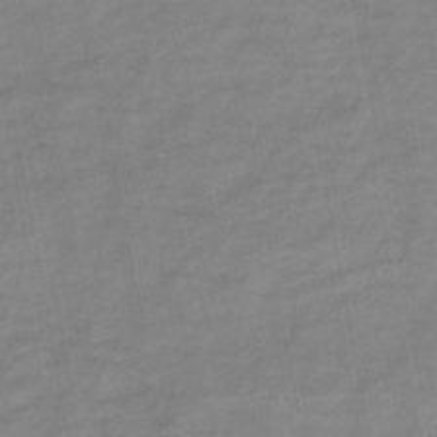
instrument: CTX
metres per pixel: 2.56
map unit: HNb
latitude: -46.3495
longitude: -38.4034
